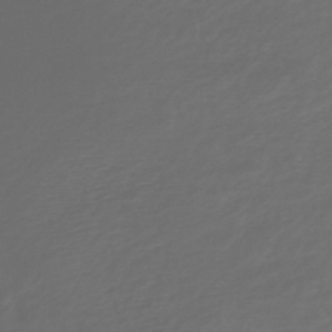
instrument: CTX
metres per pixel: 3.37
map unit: HNhu
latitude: -43.5021
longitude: 103.7667
